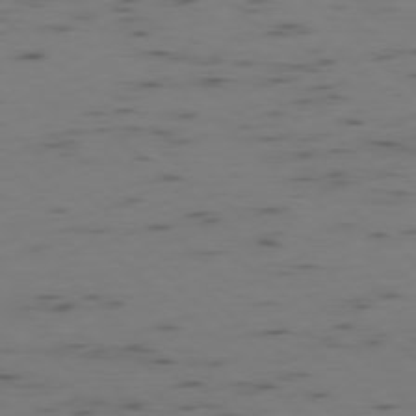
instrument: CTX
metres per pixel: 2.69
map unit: Ap
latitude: -77.9556
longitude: -74.6113
